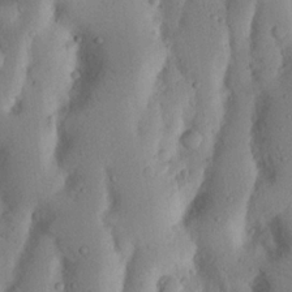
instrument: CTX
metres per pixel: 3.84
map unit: Nhu
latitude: 17.8583
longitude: -75.6694
